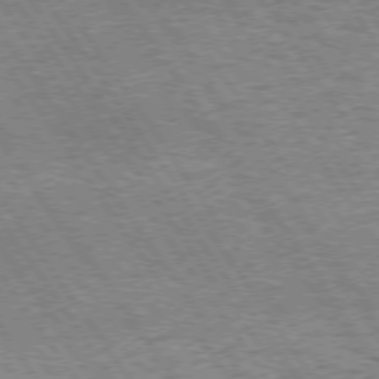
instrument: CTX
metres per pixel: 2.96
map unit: Hpe
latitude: 73.6505
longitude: -134.4979
